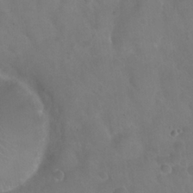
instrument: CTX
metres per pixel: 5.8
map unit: Nhu
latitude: 24.7246
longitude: -52.4979
